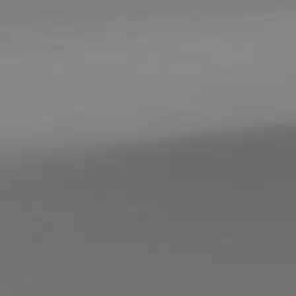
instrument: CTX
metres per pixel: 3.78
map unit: Hpe
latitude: -82.6329
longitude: 10.0283
